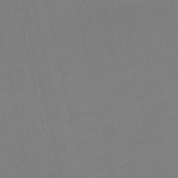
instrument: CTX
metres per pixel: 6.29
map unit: Nve
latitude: -57.9745
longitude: 50.6896
